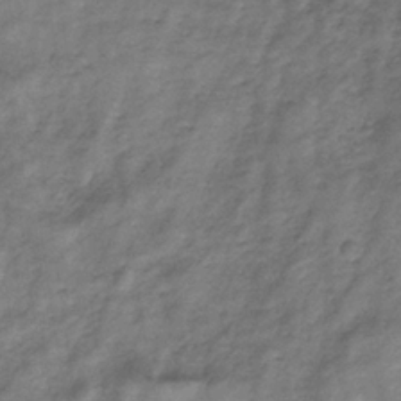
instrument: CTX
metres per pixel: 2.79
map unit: HNb
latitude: -32.7841
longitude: 59.2753
